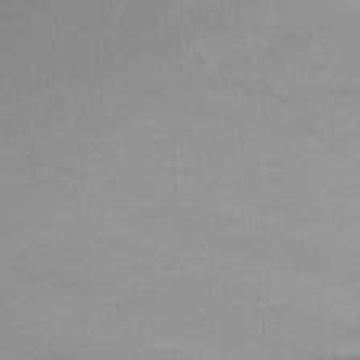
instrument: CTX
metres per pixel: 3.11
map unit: Nhu
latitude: -13.3321
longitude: -62.0444
